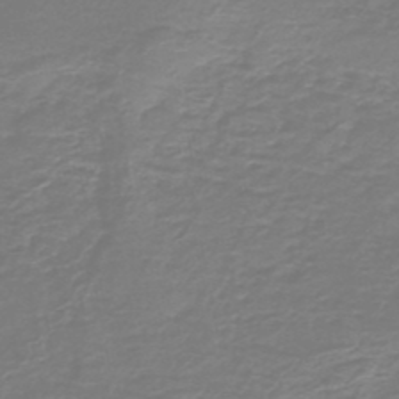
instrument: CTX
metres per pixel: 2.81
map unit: HNb
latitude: -46.8597
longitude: 52.6707
